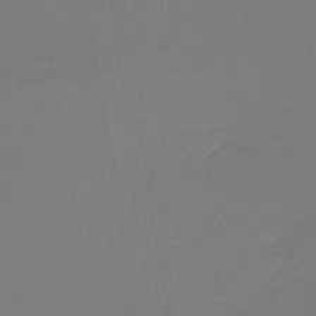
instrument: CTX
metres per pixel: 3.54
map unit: lHb
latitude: -42.4440
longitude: 52.9730
